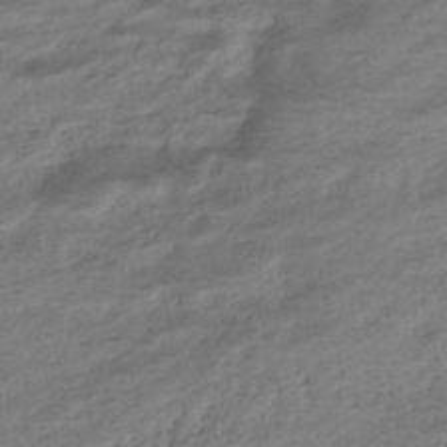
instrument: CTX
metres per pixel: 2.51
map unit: eHb
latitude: -43.0108
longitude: 85.4454
